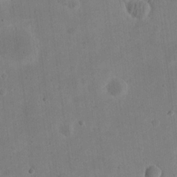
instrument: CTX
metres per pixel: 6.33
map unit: eHh
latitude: 21.1026
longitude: -69.6883
